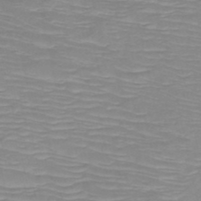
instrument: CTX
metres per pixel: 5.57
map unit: HNb
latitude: -49.6722
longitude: -51.4615
